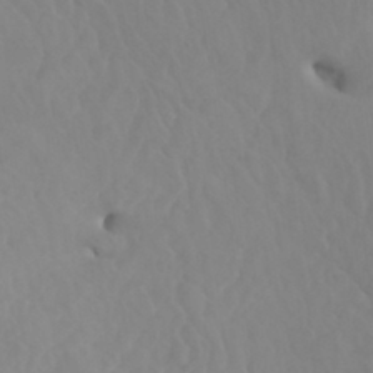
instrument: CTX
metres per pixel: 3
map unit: Htu
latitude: -5.3887
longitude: -76.7435
